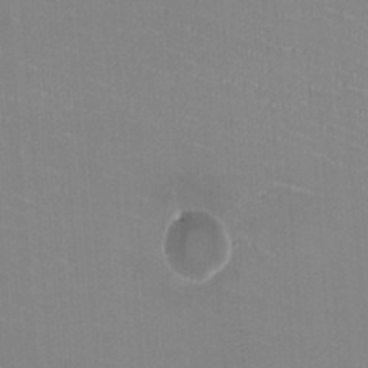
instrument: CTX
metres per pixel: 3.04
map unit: HNhu
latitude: -2.0283
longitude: -1.7638
